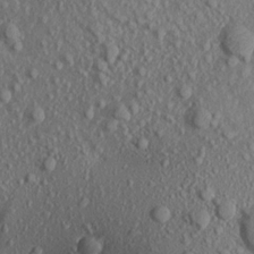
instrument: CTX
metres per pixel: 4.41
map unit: Aa
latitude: 16.9892
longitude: -146.0255
